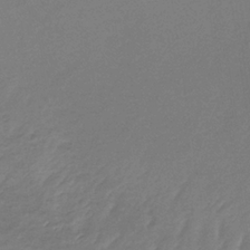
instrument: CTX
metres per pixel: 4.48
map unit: lHb
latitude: -34.6141
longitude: 67.2187
